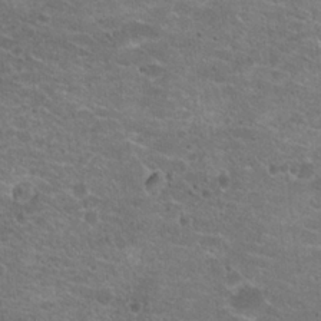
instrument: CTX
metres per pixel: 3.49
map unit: Hto
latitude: 21.1026
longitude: -43.0836
